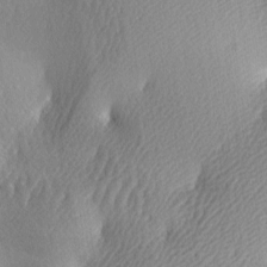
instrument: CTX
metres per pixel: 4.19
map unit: lAa
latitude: -5.1431
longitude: -121.5182
